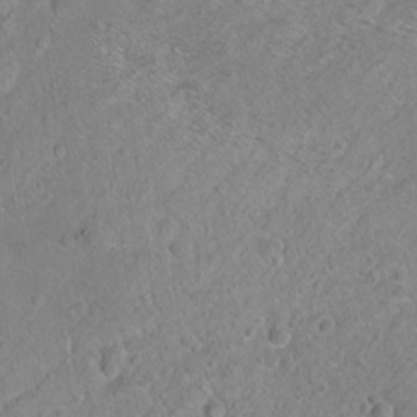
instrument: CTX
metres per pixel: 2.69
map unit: Ht
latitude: -6.8408
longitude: -36.3090
